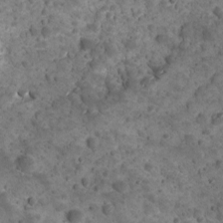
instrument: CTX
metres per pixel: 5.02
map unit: Ave
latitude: 10.7057
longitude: -105.2537
